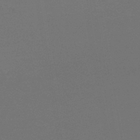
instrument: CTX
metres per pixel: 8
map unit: lHb
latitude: -43.5588
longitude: 75.1809
